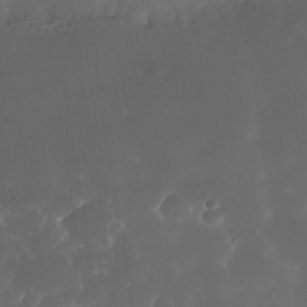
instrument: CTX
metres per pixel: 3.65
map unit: Nhe
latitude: -34.7463
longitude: -145.5749
